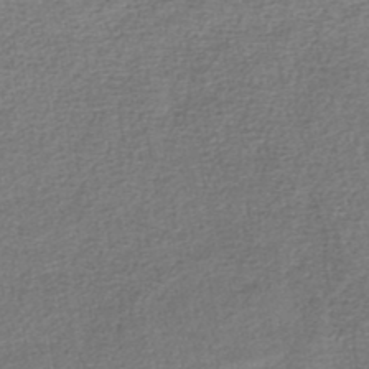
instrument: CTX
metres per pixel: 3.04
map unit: lHb
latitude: -45.0675
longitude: 58.6518
